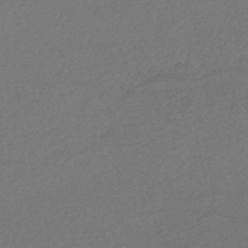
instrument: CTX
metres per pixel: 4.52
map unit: HNhu
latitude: -47.7666
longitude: 97.8989
